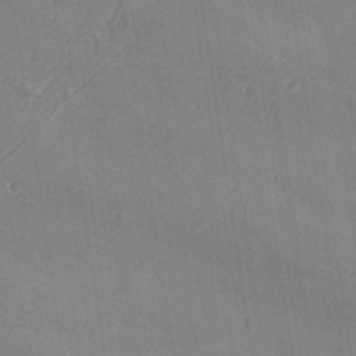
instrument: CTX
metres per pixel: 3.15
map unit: Aa
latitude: 33.2726
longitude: -134.1955
